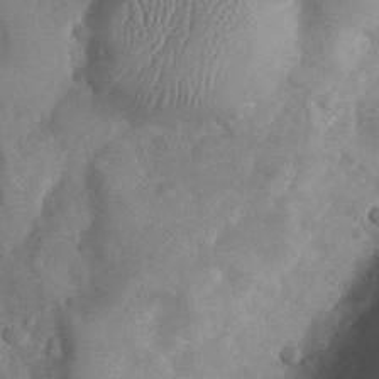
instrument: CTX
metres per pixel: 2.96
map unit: Nhu
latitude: -30.1983
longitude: -60.4790
